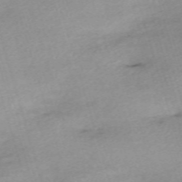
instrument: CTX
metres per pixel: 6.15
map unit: eHh
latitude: -61.9745
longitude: 53.5777
